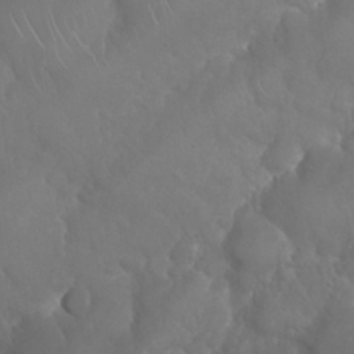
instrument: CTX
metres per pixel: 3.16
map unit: Nhu
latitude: 25.0836
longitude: -61.6694
